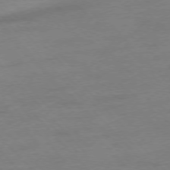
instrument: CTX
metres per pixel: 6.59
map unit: Hpe
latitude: -77.0864
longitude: -14.7436
